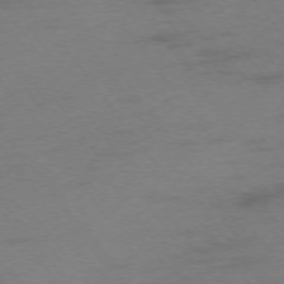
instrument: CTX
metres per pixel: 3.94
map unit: Ap
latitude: -75.3888
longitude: -73.3482
